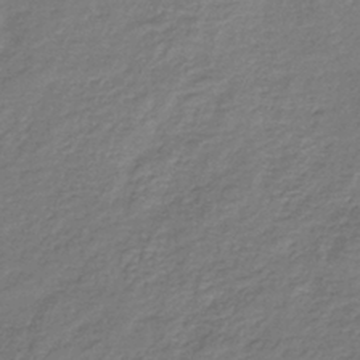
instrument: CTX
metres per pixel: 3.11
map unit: HNb
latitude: -36.0850
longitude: 50.7841
